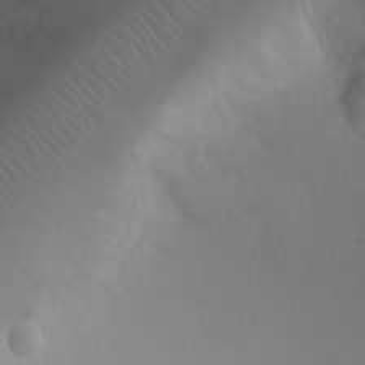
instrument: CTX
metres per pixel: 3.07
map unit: Ht
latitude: -1.9556
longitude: -18.6679
